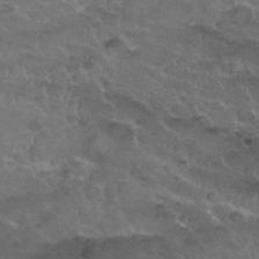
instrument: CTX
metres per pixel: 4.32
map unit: Nhu
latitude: 30.6113
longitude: -52.4412
